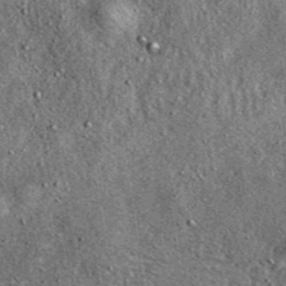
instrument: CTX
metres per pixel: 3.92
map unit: eAb
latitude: 39.9717
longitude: 107.6911
